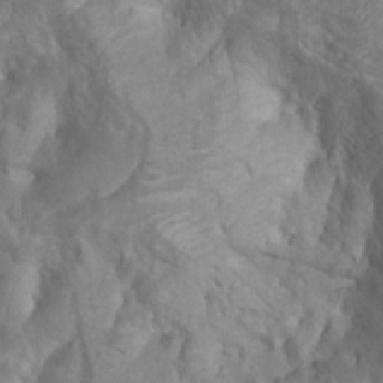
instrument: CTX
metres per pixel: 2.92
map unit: Nhu
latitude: 7.6505
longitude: -21.3859
